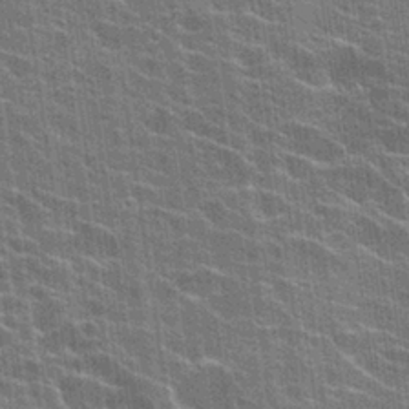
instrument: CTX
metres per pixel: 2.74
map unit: Hto
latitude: 24.0822
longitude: -43.2537
